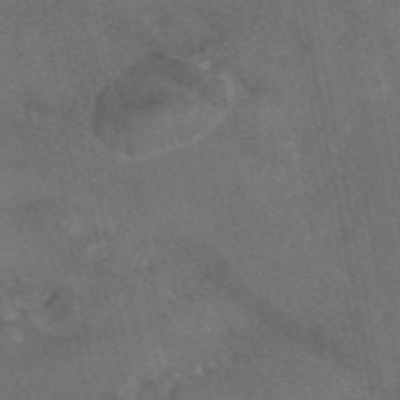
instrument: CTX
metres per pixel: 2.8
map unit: eAb
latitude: 46.6680
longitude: 117.6721
